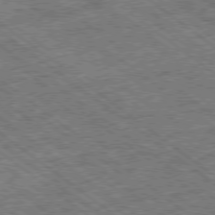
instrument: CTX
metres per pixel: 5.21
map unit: Ap
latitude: -79.3131
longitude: -51.1781
